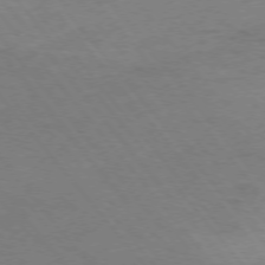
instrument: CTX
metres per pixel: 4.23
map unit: Ap
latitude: -75.9367
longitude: -70.8002
